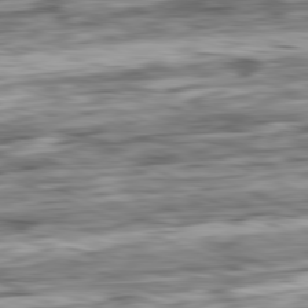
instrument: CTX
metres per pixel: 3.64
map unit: Ap
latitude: -81.8612
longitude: -71.4993
